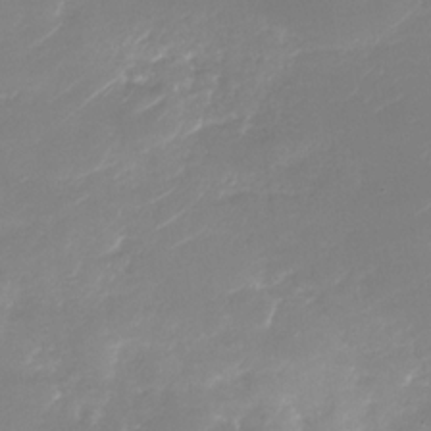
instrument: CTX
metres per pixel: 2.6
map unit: Nhu
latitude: -29.7289
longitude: -70.6868
